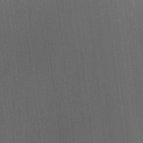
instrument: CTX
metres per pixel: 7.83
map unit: Htu
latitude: -6.0661
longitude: 156.8030
